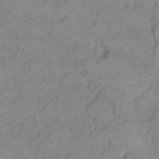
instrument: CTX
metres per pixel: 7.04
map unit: Hto
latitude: 7.5182
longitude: -36.2145
